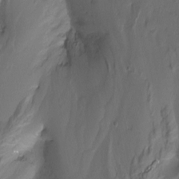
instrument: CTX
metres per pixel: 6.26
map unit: Ht
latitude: -13.3510
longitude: -43.9339
